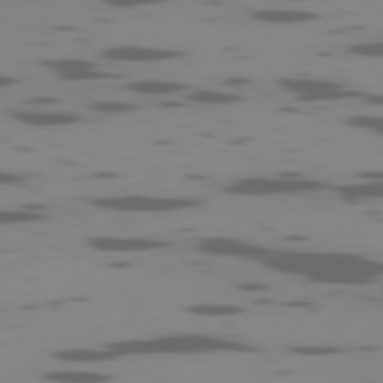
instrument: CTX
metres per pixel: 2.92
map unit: Ap
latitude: -77.9178
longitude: -65.4804
